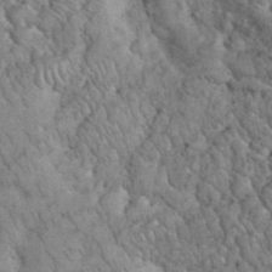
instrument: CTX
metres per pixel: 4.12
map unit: eHh
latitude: 33.4804
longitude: -66.5734
